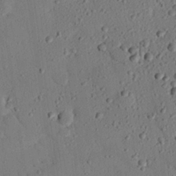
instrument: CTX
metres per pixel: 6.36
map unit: eHh
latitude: 25.8772
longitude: -79.5938
